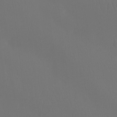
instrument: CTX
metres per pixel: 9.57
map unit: Htu
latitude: -13.9367
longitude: -47.6316
